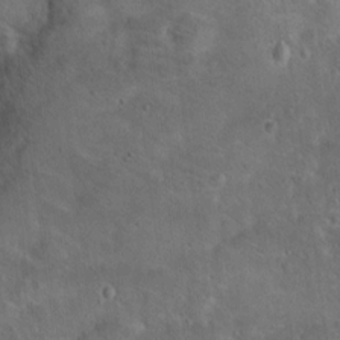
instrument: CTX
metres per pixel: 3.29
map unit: Ht
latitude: 15.5749
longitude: -37.5182
